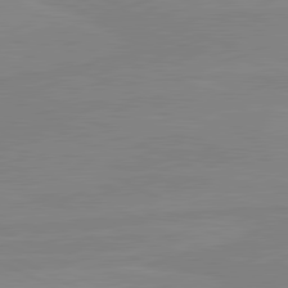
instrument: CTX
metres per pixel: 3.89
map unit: lApd
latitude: 81.0269
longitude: -178.1389
